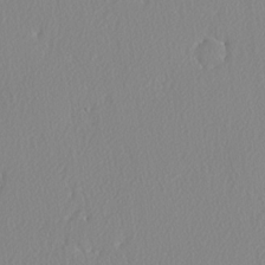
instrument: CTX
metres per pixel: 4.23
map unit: lAvf
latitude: -5.4643
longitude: -108.7435
